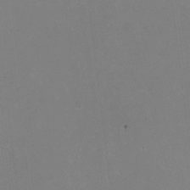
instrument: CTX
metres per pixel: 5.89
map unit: HNhu
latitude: -1.3510
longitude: -4.8758
